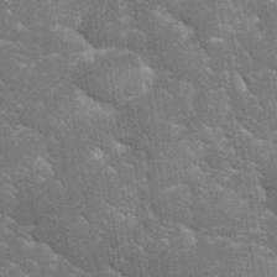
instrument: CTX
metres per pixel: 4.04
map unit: eHh
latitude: 35.1781
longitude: -65.7639
